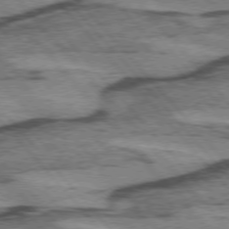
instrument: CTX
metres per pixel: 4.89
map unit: lApd
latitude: 74.9325
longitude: -77.9528
